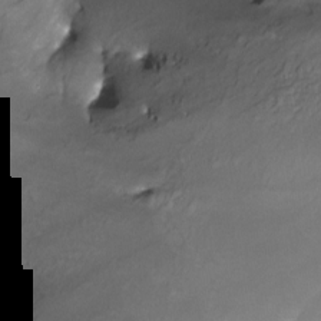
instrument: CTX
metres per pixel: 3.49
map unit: Nve
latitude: -24.8597
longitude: -108.9702
